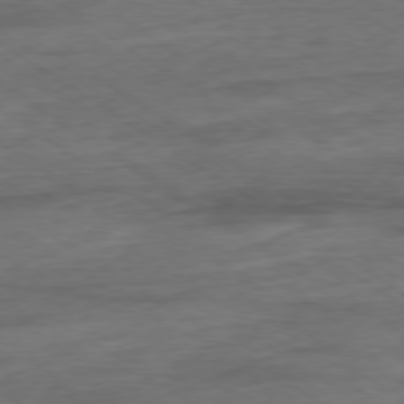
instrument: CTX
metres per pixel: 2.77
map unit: Hpe
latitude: -79.0108
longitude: -16.2900
